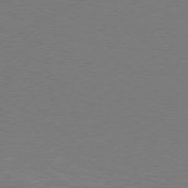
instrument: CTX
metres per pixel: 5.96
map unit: Hpe
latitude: 76.8947
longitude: -131.6694
